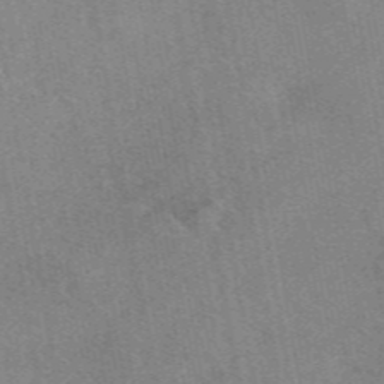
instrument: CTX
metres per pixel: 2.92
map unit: eAb
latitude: 48.1578
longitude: 113.4455
